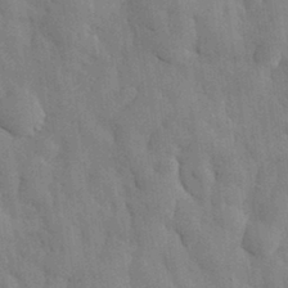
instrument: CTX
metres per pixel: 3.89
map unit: eHh
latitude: 31.3671
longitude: -72.9703
